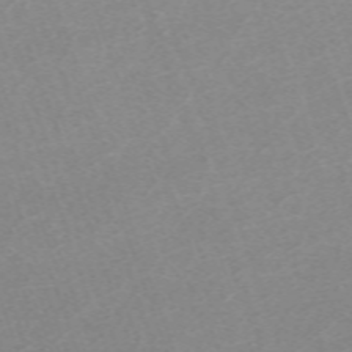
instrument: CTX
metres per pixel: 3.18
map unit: eHh
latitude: -64.8597
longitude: 50.6707
